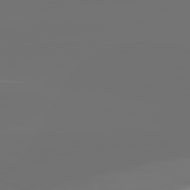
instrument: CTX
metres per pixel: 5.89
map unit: lApd
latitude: 81.8205
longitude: -160.2333
